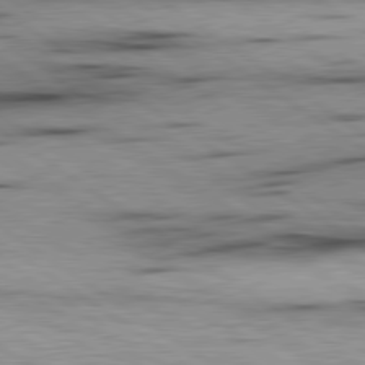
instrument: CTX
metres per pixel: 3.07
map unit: lApd
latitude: 80.0633
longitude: 159.9745
